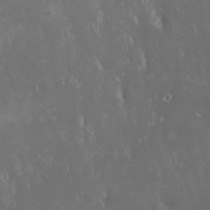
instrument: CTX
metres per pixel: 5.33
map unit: eHh
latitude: -2.5762
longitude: 20.5007
